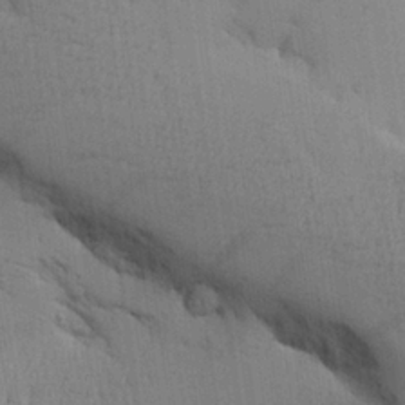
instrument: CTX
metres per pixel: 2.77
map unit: Aa
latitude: 26.6113
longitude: -129.8394
